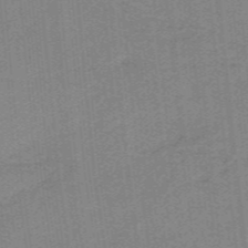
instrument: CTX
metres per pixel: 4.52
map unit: HNb
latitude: -38.4062
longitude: 53.9367
